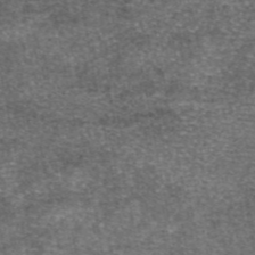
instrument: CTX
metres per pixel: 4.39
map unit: eAb
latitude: 46.7813
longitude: 103.7478
